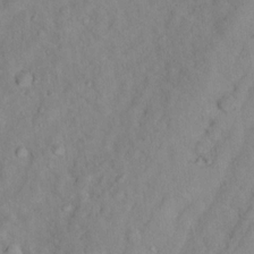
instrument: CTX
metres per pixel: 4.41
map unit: Nhu
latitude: 13.4238
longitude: -36.1578
